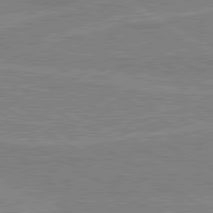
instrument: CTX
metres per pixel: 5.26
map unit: lApd
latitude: 80.4601
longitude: 123.4077
